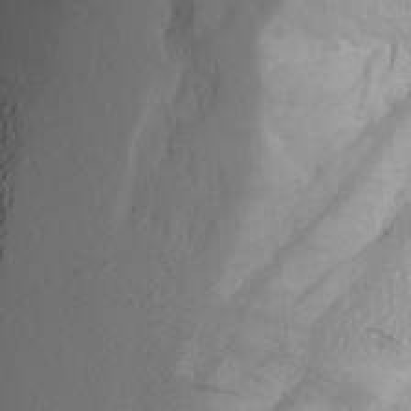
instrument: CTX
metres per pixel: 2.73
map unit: Aa
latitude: 24.4978
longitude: -147.5749
